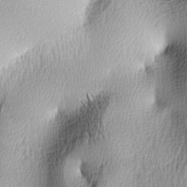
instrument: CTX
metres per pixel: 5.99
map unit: lAa
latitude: -5.1431
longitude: -122.4034
